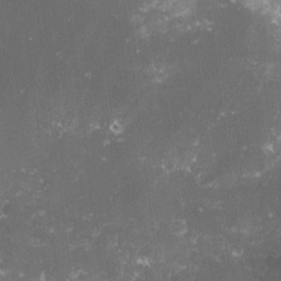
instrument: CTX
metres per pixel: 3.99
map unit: lHvf
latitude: -16.0094
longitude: -100.6680
